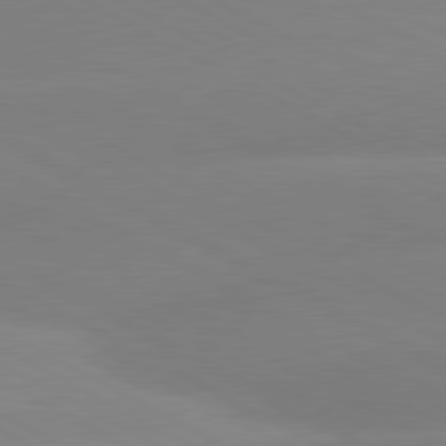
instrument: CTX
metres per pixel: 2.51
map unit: lApd
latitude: 80.5168
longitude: -153.8395
